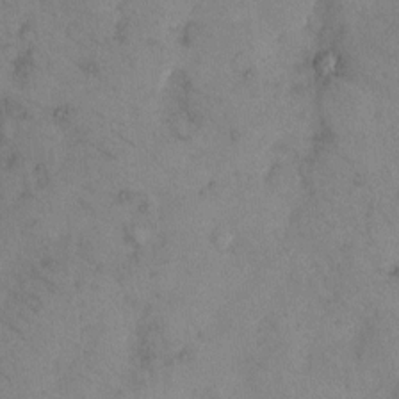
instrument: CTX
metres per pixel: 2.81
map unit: eHh
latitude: 9.9150
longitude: -62.4601
